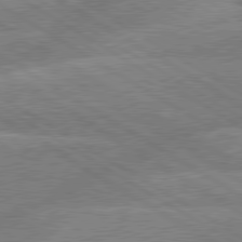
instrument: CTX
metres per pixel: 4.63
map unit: lApd
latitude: 79.6505
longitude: -133.7072
